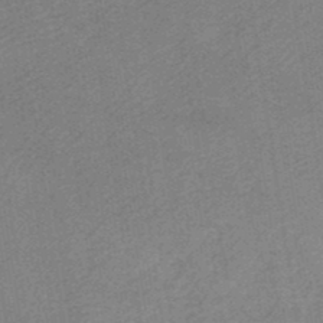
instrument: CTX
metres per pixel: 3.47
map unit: HNb
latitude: -49.0109
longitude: 60.2173
